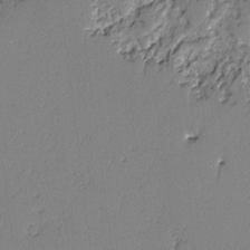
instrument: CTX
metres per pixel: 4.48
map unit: lAvf
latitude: -2.6896
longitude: -108.1200
